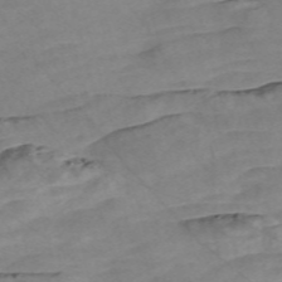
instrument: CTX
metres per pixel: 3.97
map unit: Nve
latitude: -57.8800
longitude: 61.1998
